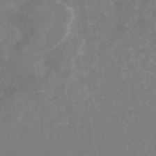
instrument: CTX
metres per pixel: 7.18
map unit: eAb
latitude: 45.2537
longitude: 121.9367
